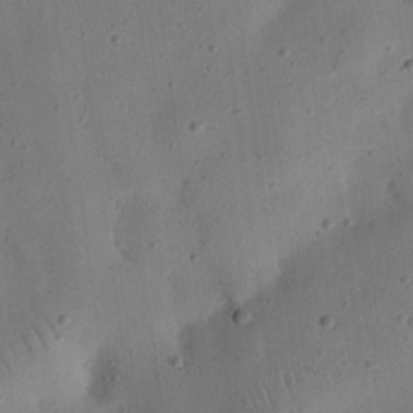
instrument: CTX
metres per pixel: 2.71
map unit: eHh
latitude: 24.7813
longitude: -69.1214
